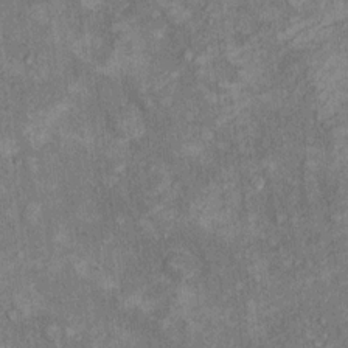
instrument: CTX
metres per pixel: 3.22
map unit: Hto
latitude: 10.1200
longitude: -37.2348
